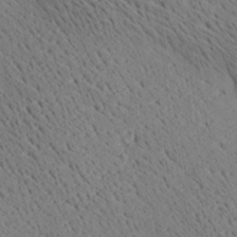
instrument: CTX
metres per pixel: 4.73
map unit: Aa
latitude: 21.9150
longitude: -140.2900
